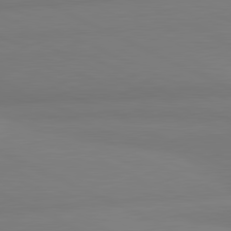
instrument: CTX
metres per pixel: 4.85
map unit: lApd
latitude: 81.2348
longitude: 179.1053
